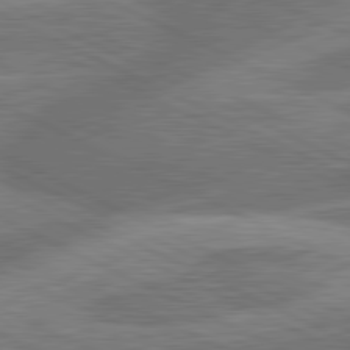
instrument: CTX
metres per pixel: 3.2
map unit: lApd
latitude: 81.2348
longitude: -167.3670
